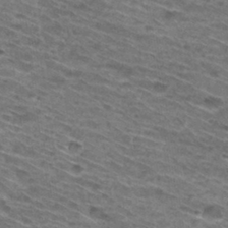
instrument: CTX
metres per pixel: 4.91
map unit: Hto
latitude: 31.2726
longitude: -46.4412
